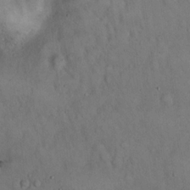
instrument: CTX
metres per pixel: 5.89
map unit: Hto
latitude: 15.2348
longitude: -60.3845
